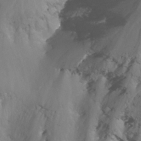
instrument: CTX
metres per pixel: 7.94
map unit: Nhu
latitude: -13.8045
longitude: -64.9892
